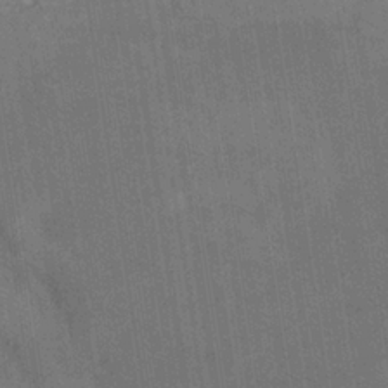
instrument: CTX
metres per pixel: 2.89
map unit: eHb
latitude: -34.1228
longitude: 73.7288
